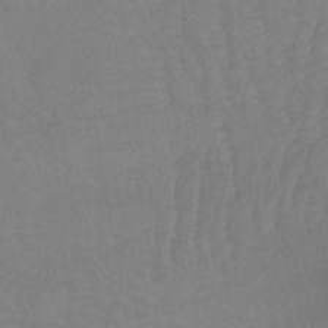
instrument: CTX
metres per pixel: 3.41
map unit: lHb
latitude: -40.6707
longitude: 66.1606
